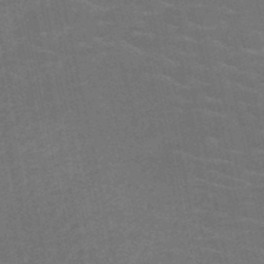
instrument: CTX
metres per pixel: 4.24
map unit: HNb
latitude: -51.1809
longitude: -48.1956
